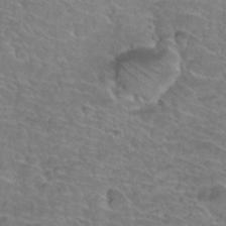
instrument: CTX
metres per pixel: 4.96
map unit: Hto
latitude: 35.1970
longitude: -44.6679
